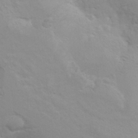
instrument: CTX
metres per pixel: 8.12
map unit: Hto
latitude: 7.9339
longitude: -31.0081
